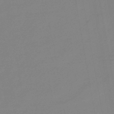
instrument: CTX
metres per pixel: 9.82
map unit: eHb
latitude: -45.3510
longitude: 88.0850
